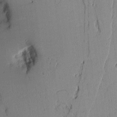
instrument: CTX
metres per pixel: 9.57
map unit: Aa
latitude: 10.9514
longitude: -128.3278
